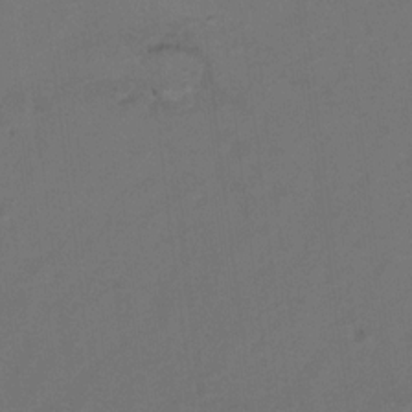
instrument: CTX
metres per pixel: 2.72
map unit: Hto
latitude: 6.7813
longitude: -34.9513
